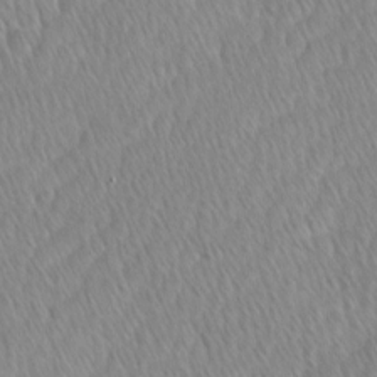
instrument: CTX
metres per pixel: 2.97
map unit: Ave
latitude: -0.9731
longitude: -114.1577
